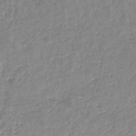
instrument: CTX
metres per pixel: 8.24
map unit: eHb
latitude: -35.4643
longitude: 77.0486
